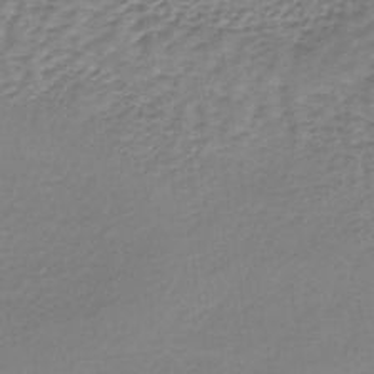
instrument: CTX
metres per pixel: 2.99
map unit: lHb
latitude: -37.7288
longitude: 60.7085
